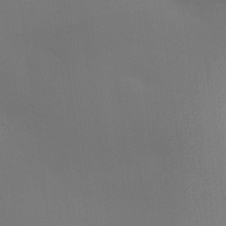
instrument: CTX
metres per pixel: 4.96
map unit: HNhu
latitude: 13.8017
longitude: 13.4266
